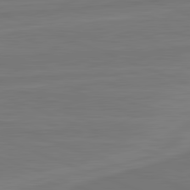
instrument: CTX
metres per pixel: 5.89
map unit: lApd
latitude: 82.1388
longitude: -174.8191
